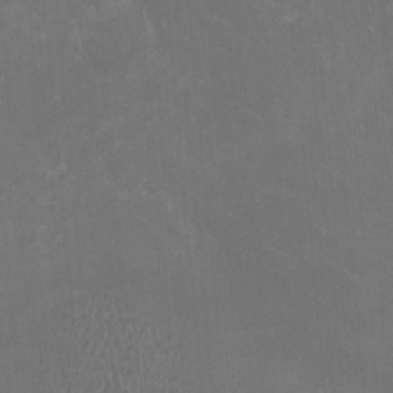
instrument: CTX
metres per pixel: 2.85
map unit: HNhu
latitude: 1.5371
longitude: -2.4223
